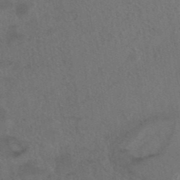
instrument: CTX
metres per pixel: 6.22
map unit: ANa
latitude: 40.5356
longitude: 29.2376
